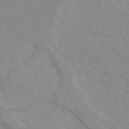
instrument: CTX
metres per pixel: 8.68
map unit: ANa
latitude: 46.3845
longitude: 27.5210
